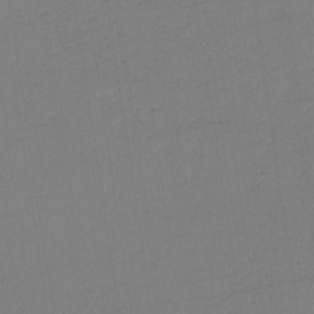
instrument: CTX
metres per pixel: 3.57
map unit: HNb
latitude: -33.8989
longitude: 63.8044
